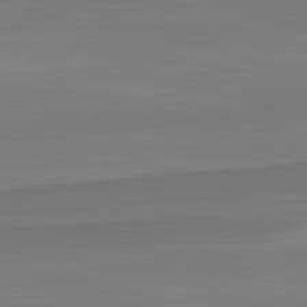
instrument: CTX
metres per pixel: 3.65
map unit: lApd
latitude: 82.8569
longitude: 171.5966
